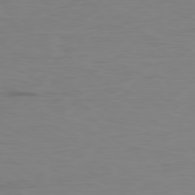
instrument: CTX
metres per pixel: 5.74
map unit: Ap
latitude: -79.0108
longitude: -70.9136
